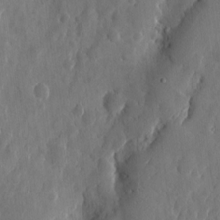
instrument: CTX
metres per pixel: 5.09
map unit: eHh
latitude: 7.4237
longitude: -72.9136
